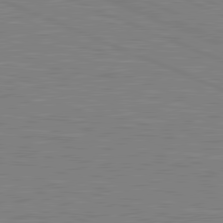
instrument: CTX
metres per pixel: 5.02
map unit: lApd
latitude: 81.4426
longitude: -171.8016
